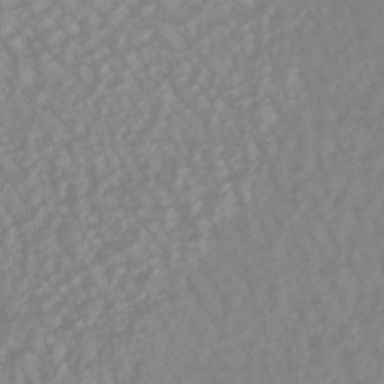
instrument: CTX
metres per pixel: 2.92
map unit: eHb
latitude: -45.8422
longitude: 84.0094
